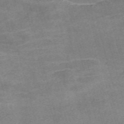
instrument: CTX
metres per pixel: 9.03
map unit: Nve
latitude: -58.4062
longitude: 64.9164
